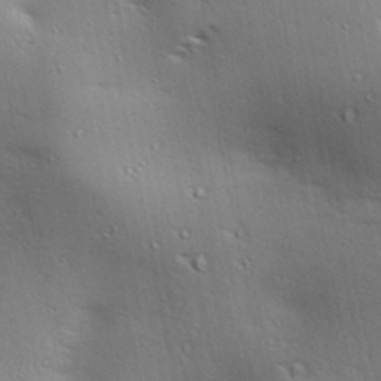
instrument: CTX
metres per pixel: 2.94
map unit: lAa
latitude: 18.0822
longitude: -138.4790
